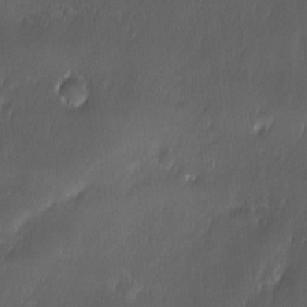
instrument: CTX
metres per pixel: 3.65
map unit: Ave
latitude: -11.0298
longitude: -121.5371
